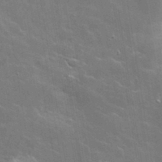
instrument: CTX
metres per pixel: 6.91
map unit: lHvf
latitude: 36.1767
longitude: -92.1011
